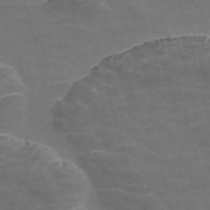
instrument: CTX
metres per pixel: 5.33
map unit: Nve
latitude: -58.0849
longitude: 65.6911
